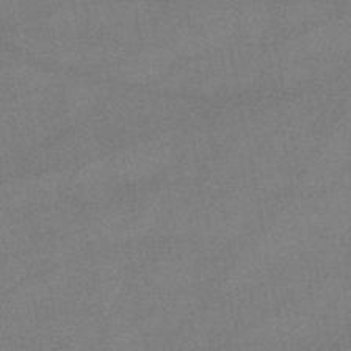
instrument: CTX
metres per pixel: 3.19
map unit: lHb
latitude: -47.1053
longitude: 62.4251
